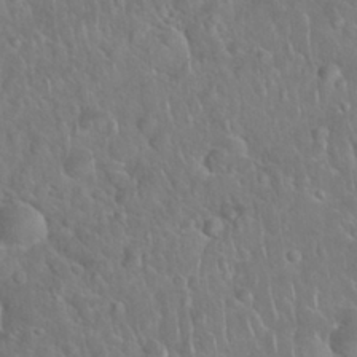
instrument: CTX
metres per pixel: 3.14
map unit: Nhu
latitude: 27.4427
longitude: -62.4601
